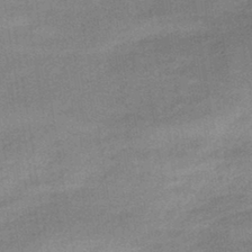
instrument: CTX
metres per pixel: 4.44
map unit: HNhu
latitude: -42.5573
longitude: 90.6519
